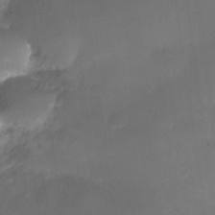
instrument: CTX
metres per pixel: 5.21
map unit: Nhe
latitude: -35.0675
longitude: -145.6127
